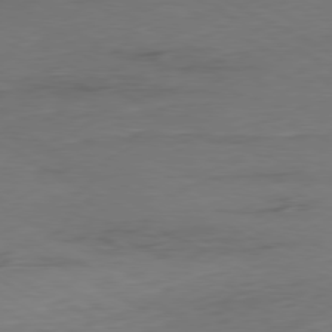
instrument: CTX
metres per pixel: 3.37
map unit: Ap
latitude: -79.5588
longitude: -57.1214
